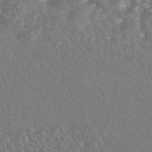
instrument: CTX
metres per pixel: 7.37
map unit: HNhu
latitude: -44.2362
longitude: 92.7841
